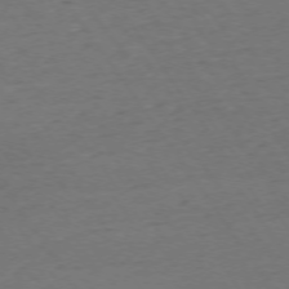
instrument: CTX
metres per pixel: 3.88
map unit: Ap
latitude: -74.9164
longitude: -85.6694
